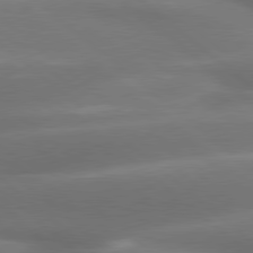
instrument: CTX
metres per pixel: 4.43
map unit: lApd
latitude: 79.4616
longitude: -117.2915
